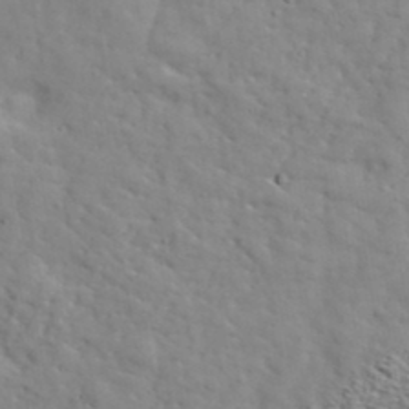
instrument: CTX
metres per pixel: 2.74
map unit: ANa
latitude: 38.6868
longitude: -92.2900
